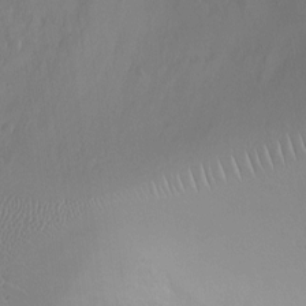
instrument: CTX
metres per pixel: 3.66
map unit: Ht
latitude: -3.9745
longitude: -16.3656
